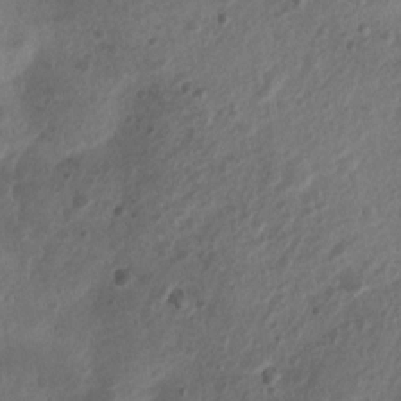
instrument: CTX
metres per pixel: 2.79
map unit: Nhu
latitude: 6.8002
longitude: -22.0633
